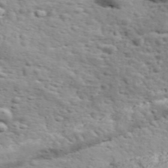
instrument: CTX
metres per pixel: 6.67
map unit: Ave
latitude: 11.5182
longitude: -104.4601
